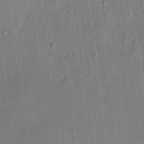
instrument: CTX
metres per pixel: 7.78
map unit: lHvf
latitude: 20.6113
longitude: 144.6519
